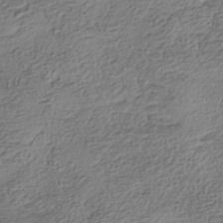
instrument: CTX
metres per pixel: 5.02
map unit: HNhu
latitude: -41.6155
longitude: 100.3306
